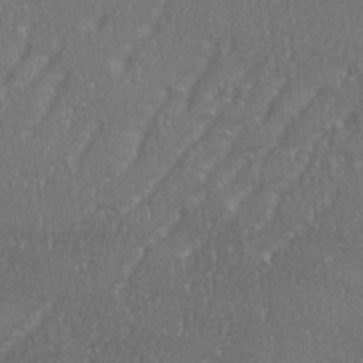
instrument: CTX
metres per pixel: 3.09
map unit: eHh
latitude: 35.4237
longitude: -133.3860
